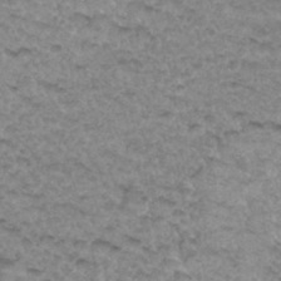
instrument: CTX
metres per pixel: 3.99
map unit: Hto
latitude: 34.4223
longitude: -48.4979
